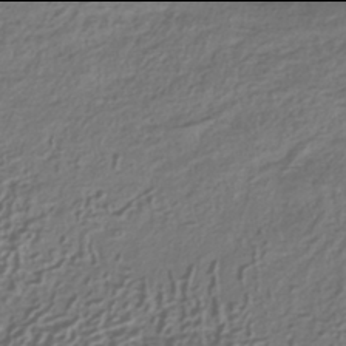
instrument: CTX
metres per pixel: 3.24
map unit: HNhu
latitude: -42.0094
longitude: 106.9542
